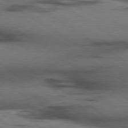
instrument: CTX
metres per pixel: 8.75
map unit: lApd
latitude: 79.7450
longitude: 168.4629
